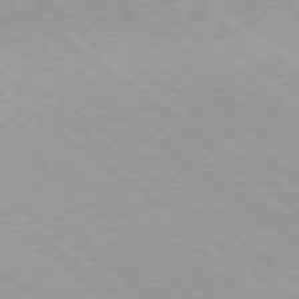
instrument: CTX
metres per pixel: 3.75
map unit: Ap
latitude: -79.0675
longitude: -99.7071
